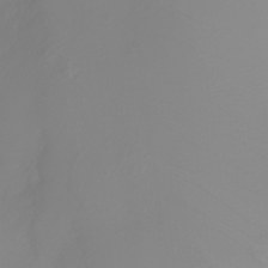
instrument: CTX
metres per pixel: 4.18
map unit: Nhu
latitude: -5.6910
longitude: -94.4790
